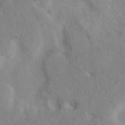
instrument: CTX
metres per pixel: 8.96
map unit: eAb
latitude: 41.4426
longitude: 106.5196
